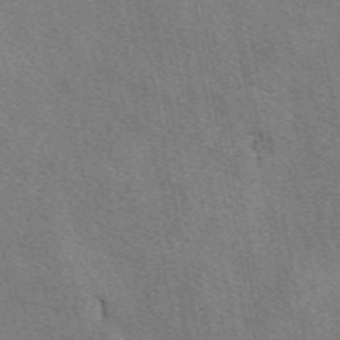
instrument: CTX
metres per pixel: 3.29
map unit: eAb
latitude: 50.5545
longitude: 108.8219
